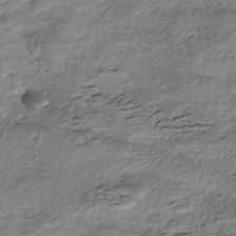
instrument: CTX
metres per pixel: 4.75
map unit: HNhu
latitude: -43.4643
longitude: 106.1795
